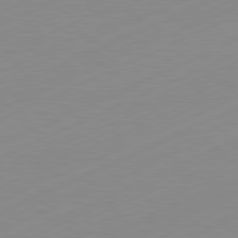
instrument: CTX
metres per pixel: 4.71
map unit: Hpe
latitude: -82.1228
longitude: 12.0661
